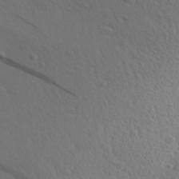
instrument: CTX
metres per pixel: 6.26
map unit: Aa
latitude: 27.8206
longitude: -143.3293
